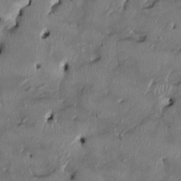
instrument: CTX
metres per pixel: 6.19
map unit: HNhu
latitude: 2.3467
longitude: -5.6127
